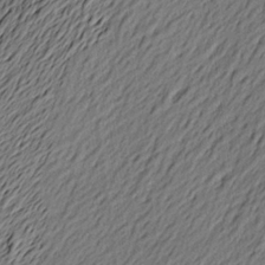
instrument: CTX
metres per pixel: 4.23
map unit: Aa
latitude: 23.1970
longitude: -148.9325
